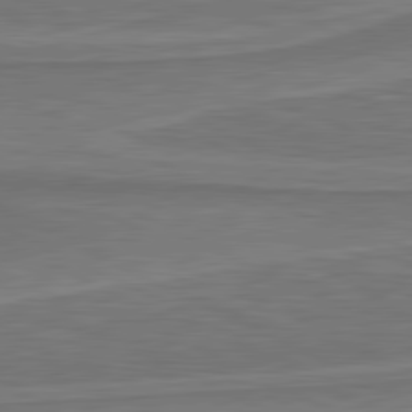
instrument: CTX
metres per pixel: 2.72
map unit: lApd
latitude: 81.2159
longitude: 172.3684
